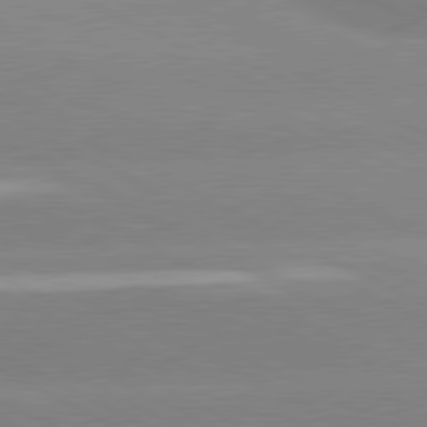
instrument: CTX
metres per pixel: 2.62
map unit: lApd
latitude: 80.8191
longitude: -154.4412
